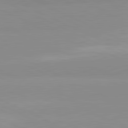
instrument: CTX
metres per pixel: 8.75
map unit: lApd
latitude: 81.9528
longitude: 179.8422
